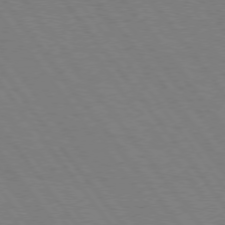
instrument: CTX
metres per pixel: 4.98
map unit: Hpe
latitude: 74.6302
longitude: -137.7828
